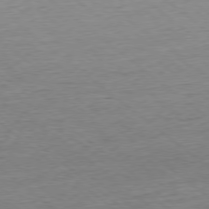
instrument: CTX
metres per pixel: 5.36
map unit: Hpe
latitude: -78.8975
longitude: 9.8233
